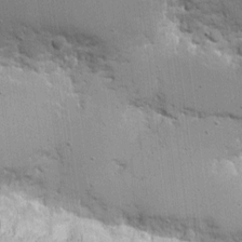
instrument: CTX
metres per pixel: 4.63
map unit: eHh
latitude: 8.0633
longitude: -67.7638
